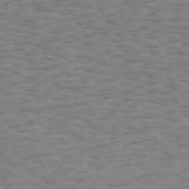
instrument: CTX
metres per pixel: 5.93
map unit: Hpe
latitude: 73.5560
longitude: -130.5357
